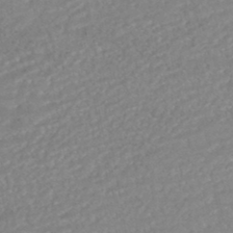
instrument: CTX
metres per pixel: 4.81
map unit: HNhu
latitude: -45.5399
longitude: 107.3321
